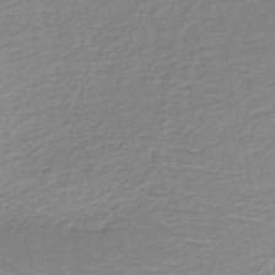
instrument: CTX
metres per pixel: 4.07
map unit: HNb
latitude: -49.7100
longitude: -46.8380
